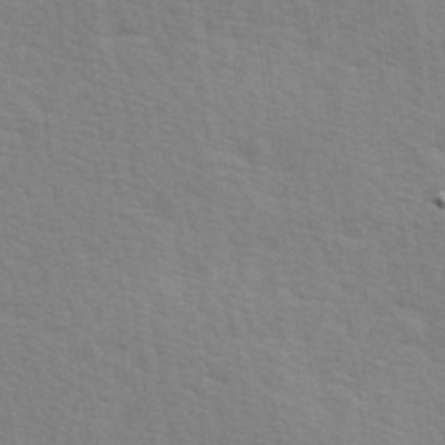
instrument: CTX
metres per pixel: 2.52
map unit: Hve
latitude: 26.0633
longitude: -94.1011
